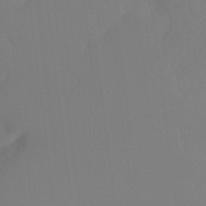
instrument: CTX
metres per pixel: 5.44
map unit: Hto
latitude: -8.0850
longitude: -48.9325
